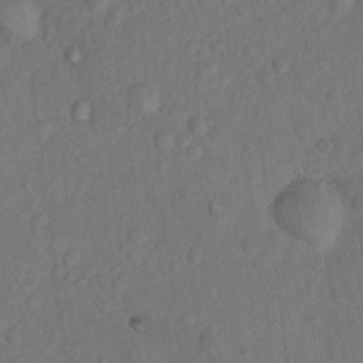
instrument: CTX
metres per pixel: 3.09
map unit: Nhu
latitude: 8.6869
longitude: -22.5168
